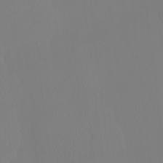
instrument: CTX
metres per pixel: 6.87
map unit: Ht
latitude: -7.0864
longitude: -32.3467
